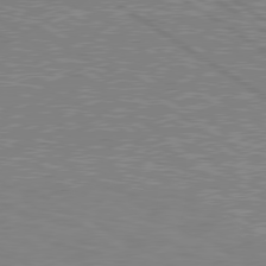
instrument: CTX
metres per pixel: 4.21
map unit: lApd
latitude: 79.1592
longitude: -162.3468
